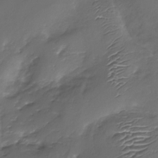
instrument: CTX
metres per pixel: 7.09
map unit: Nhe
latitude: -31.8233
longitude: -92.6301
